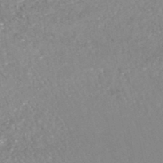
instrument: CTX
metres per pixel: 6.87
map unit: HNhu
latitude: -47.5021
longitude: 96.4251
